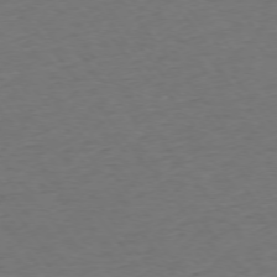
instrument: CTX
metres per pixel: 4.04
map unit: Ap
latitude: -75.5777
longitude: -84.6113
